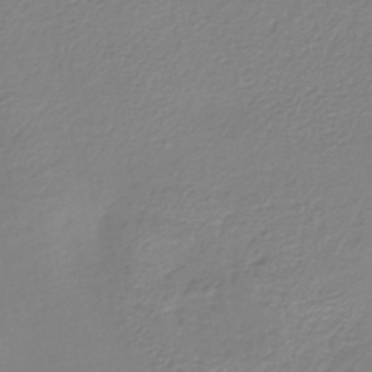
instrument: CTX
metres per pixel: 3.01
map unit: lHb
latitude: -37.1809
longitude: 61.7289
